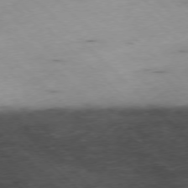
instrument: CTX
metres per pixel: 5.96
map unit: Ap
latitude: -77.5588
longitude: -60.9891
